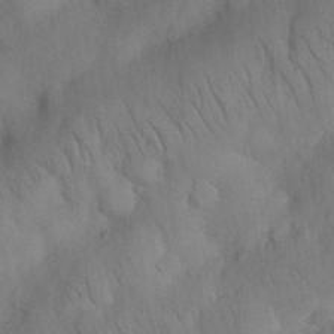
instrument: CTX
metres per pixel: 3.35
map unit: Nhu
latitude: 26.0822
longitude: -72.0822
